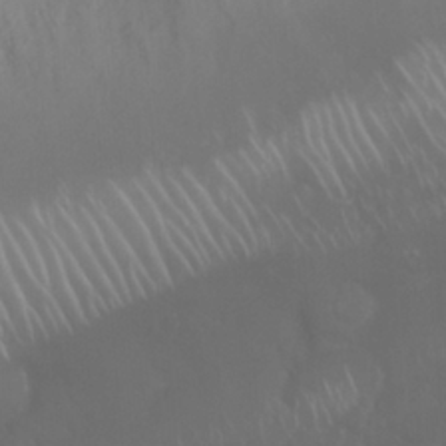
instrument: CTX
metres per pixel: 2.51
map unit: Nhu
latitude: 26.3278
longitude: -61.4993
